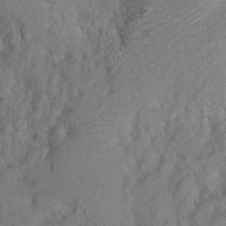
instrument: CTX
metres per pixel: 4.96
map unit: Nhu
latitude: 0.5167
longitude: -17.9717
